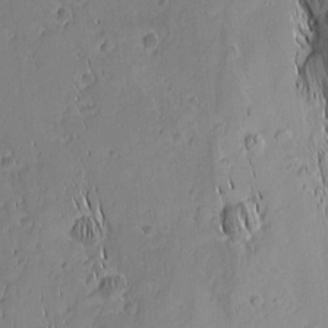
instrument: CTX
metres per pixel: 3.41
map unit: Nhu
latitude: -5.3320
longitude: -152.0444
